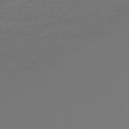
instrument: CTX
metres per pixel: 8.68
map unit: lHb
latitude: -44.5952
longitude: 68.4440
